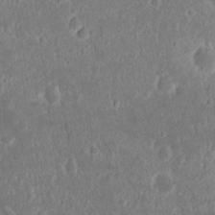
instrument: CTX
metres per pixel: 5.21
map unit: eHh
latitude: 16.8002
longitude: -72.9703
